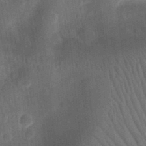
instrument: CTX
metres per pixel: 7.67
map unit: Ht
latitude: 11.5938
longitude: -74.8380
